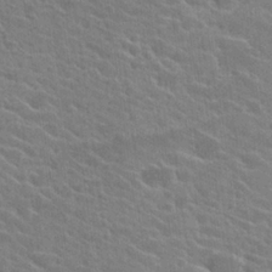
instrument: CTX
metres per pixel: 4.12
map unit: Hto
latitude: 24.1199
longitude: -40.8946
